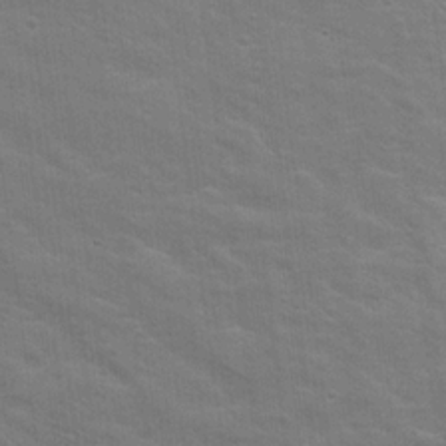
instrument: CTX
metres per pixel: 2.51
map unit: Hto
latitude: 17.4426
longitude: -38.5735
